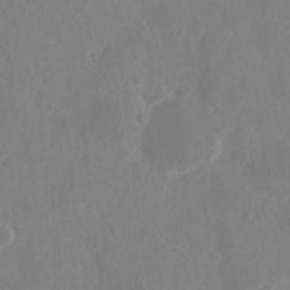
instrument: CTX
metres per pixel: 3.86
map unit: eHh
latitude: 8.0255
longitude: -68.7624
